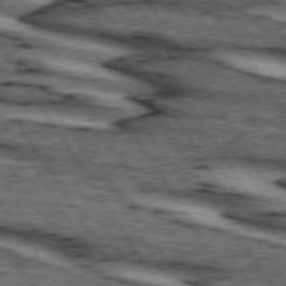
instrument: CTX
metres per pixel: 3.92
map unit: lApd
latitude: 74.1389
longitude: -72.6491
